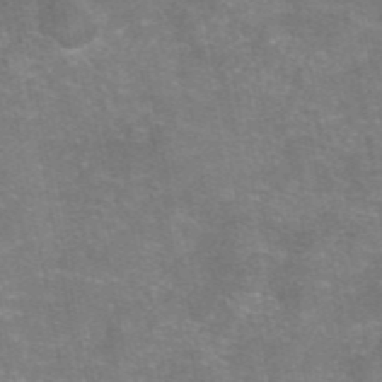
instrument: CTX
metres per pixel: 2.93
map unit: eAb
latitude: 46.6113
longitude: 105.4643
